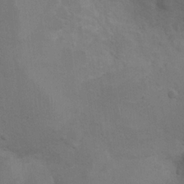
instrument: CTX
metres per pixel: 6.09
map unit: Nhu
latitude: 7.6694
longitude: -24.2711
